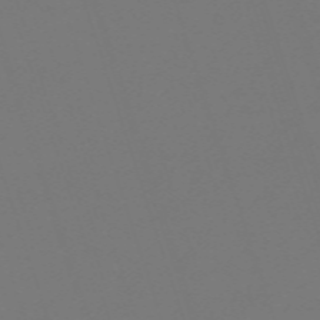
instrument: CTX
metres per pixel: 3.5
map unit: eHh
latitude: -63.3887
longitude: 53.3320
